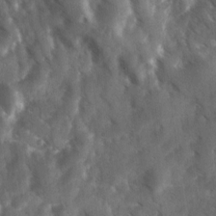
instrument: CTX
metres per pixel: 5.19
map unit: Ave
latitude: 17.5749
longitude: -131.4805
